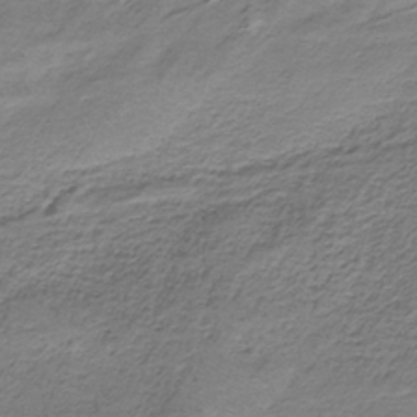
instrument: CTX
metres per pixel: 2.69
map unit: HNb
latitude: -34.8975
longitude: 58.3684
